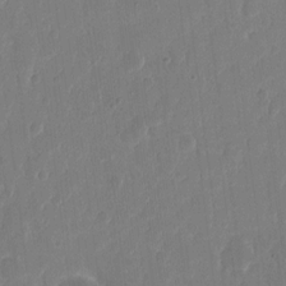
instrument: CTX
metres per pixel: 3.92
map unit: eHh
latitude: 9.9717
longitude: -68.1578
